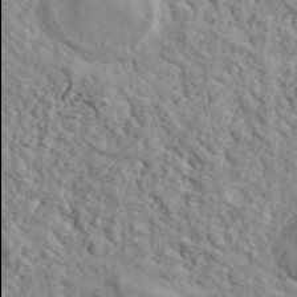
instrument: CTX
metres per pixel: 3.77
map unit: ANa
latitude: 43.7828
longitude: 46.0094
